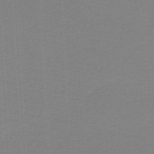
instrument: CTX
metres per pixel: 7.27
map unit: lHb
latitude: -46.5196
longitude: 63.8989
